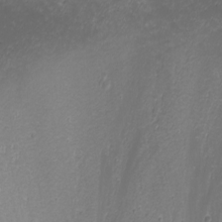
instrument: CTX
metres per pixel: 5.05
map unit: Nhu
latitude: -0.6897
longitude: -81.1214
